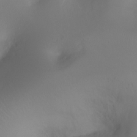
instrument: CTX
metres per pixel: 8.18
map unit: Ht
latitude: -18.1795
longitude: -43.7261
